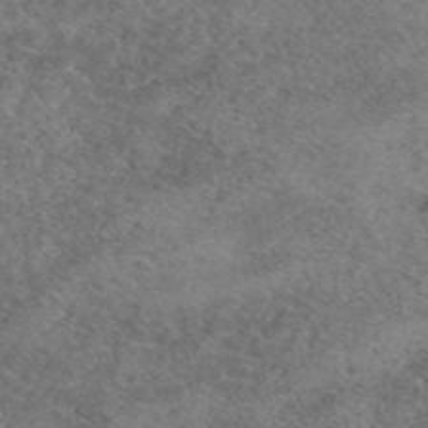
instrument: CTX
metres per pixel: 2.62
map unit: eAb
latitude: 50.1577
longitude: 106.8408
